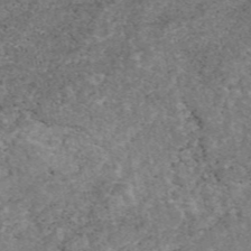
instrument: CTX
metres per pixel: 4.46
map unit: eAb
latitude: 46.9892
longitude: 118.8597
